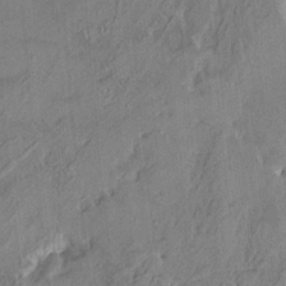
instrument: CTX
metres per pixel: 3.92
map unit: HNhu
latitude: 4.9514
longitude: 13.0675
